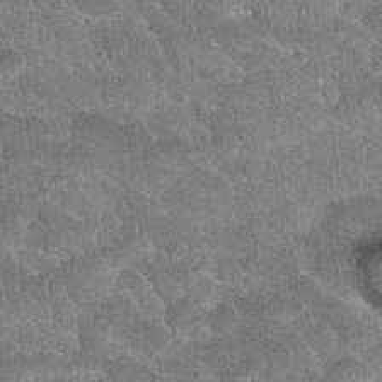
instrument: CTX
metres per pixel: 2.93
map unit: Nhu
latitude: 31.2159
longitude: -51.5560
